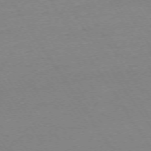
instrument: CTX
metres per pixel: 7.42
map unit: Ap
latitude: -74.1606
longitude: -81.6316
